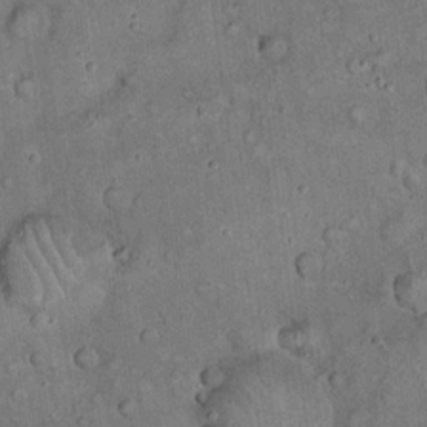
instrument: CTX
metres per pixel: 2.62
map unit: eHh
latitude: 19.3481
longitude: -60.5923
